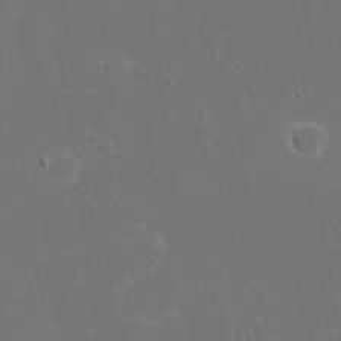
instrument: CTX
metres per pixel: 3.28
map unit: eHh
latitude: 20.2901
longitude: -69.4049
